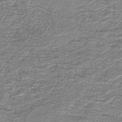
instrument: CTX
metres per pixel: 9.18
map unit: HNb
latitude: -44.5952
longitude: 50.4818
